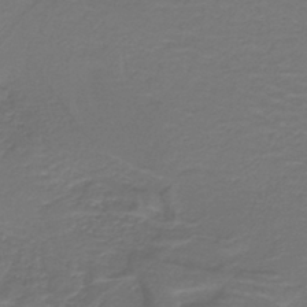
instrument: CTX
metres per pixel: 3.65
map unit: lHb
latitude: -42.6896
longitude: 52.6329
